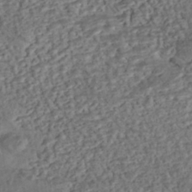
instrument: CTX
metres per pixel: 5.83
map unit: eHh
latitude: -43.1998
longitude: 121.2565
